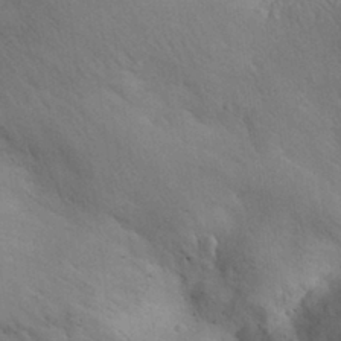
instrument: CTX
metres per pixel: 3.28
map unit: Aa
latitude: 30.0822
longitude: -144.8947
